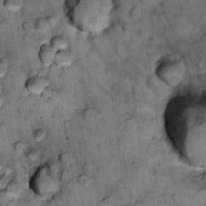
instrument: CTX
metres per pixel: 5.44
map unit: Nhu
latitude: 15.8395
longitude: -32.6679
